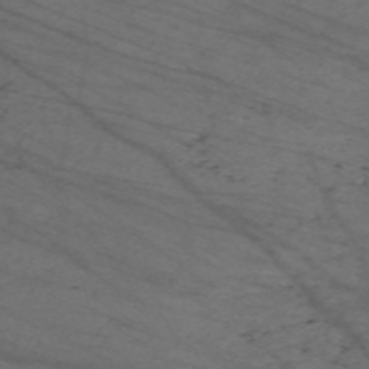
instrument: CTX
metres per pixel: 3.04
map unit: Nve
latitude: -59.6343
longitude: 61.6344
